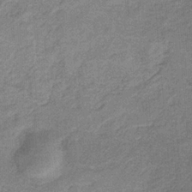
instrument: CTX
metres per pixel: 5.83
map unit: HNb
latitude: -31.5588
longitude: 60.7652
